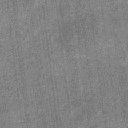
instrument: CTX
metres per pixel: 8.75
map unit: eHb
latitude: -32.1795
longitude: 73.8611
